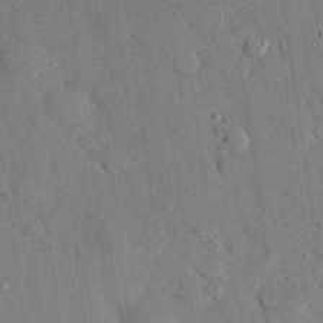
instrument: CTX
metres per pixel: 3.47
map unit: eHh
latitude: 27.4238
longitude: -79.2537
